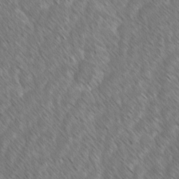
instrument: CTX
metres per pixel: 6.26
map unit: lAvf
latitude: -1.7667
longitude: -114.2333
